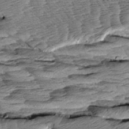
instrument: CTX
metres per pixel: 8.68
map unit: Aa
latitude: 8.0822
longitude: -133.2537
